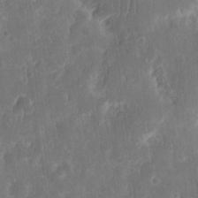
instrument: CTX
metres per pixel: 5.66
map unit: eHh
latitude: 12.7058
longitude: -73.1970
